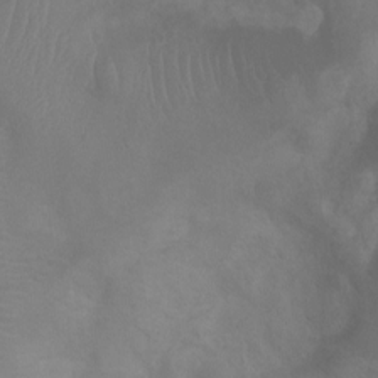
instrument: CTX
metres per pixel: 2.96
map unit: Ht
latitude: 2.1578
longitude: -22.2145
